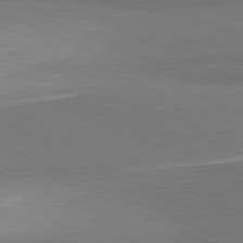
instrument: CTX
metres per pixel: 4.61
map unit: lApd
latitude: 81.6127
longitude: 156.0472
